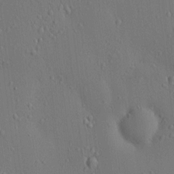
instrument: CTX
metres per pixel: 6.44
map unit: HNhu
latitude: 5.8772
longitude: 15.1431
